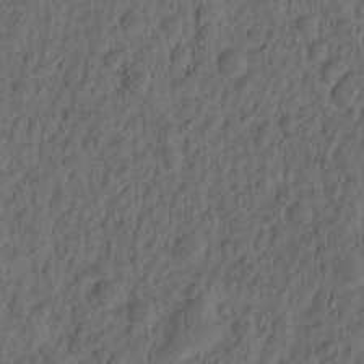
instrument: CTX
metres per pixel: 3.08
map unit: eHh
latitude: -2.0472
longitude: 16.9542
